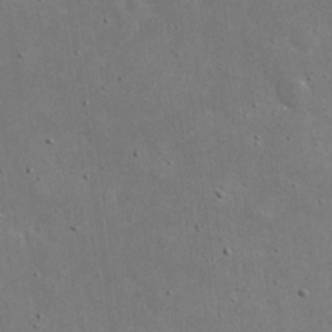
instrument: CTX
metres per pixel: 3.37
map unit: eHh
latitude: 20.1389
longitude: -71.8016
